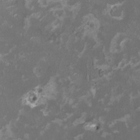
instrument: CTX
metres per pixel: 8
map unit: HNhu
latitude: 1.4237
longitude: -2.8947
